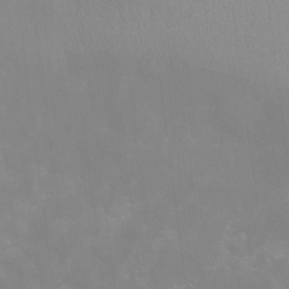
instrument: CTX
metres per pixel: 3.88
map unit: Ht
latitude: -8.5763
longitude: -34.2522
